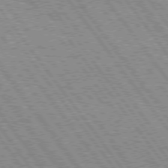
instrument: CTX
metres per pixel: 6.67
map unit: Hpe
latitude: 75.3860
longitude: -149.0081
